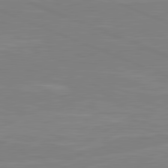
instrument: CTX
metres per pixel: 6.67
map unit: lApd
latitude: 81.5938
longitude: -169.9150
